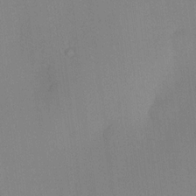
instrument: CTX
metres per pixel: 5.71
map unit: HNhu
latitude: 13.8395
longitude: 13.7856
